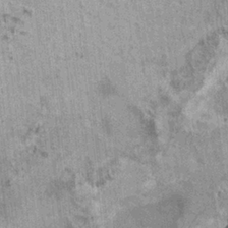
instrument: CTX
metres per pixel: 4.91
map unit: HNhu
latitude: 3.6505
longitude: 4.9352
